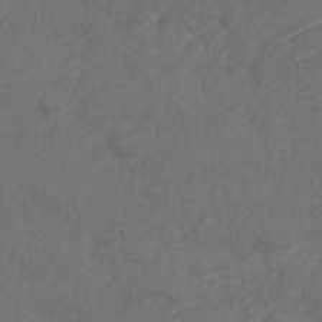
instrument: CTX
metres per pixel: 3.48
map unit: Nve
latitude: -19.4832
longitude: 108.4818
